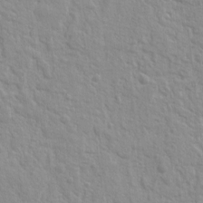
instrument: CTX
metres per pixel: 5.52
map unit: Ht
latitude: 8.5168
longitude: -77.4237
